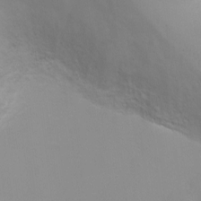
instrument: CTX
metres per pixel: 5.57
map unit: Ht
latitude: -0.9353
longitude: -19.4615
